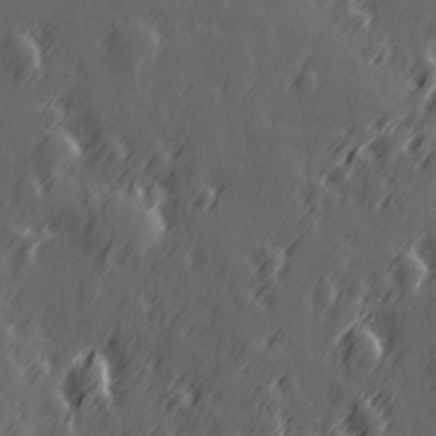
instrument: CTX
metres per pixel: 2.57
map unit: Hve
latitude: 26.6491
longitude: 145.7856
